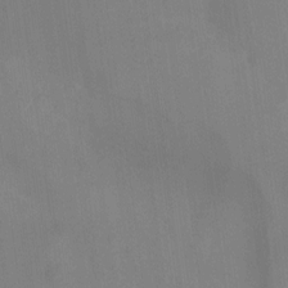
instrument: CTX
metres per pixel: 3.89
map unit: Hto
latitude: -13.3321
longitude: -40.2711
